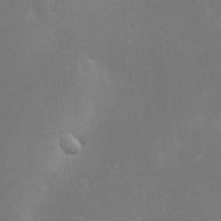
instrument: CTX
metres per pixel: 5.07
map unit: Hve
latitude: -10.4818
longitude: 174.4062
